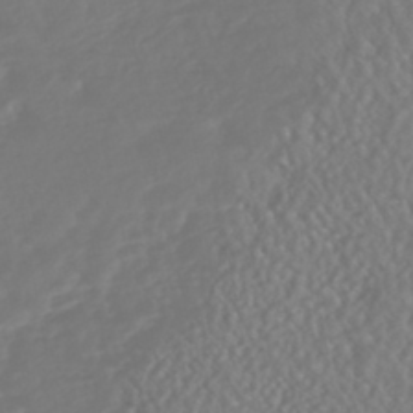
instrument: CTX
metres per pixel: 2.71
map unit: HNhu
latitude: -46.3495
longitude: 104.1417
